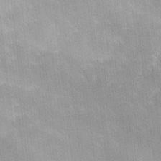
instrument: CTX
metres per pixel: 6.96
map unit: Ave
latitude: 12.1200
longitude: -106.3467
